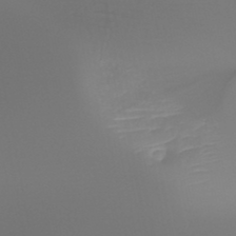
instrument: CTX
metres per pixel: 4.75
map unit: HNhu
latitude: -47.8989
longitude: 30.2739
